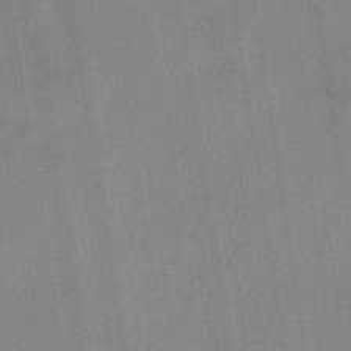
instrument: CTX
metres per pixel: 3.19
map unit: eHb
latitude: -35.5777
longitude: 74.0283
